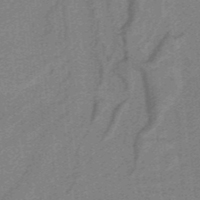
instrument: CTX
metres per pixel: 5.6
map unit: lHb
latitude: -39.1809
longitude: 54.1417
